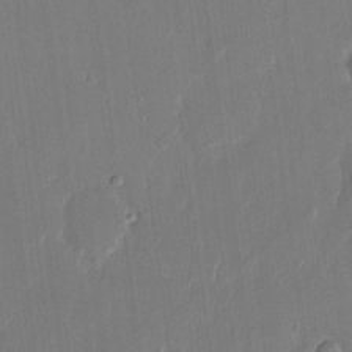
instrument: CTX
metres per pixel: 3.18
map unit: eHh
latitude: 13.4238
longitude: -70.8002
